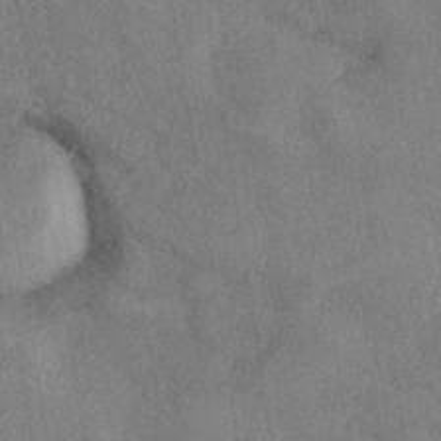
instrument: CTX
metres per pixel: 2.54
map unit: eHh
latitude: -40.9164
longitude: 120.5007
